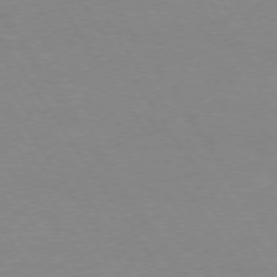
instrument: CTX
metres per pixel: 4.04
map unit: Hpe
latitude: 74.2334
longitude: -140.3845
